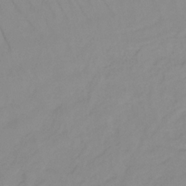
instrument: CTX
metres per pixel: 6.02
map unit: lHb
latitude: -34.5385
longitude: 70.2551
